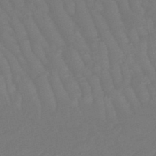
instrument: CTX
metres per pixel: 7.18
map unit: lHb
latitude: -49.4455
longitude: 82.9353
